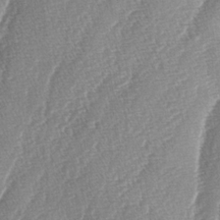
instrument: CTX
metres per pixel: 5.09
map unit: lAa
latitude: -4.8030
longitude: -130.0822
